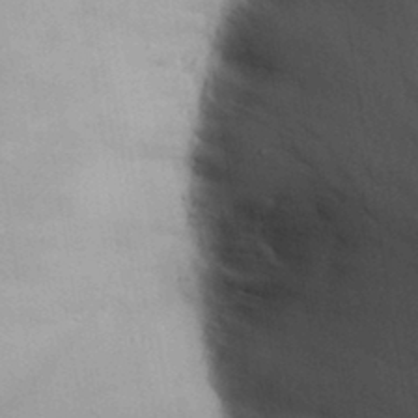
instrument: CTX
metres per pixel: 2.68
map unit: Aa
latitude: 32.1578
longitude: -142.4979
